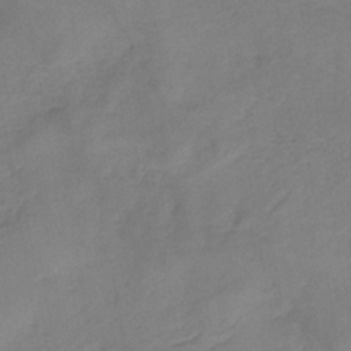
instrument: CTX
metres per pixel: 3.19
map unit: HNb
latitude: -31.3132
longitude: 61.9178
